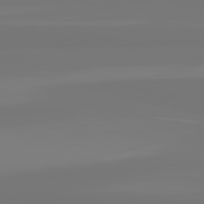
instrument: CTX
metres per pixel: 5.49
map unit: lApd
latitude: 81.7261
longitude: -176.0444
